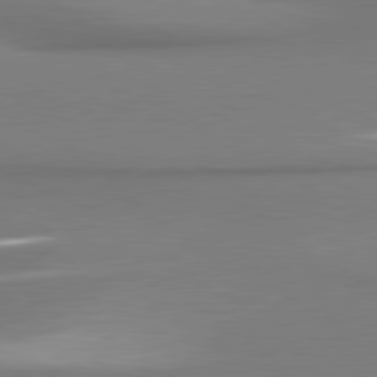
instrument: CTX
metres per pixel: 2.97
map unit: lApd
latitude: 81.1025
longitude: 176.1984
